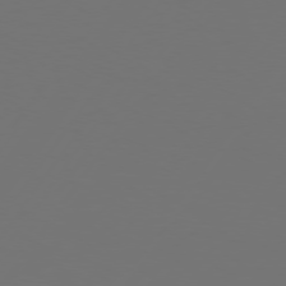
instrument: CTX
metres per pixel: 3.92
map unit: Hpe
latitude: 74.9325
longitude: -130.4412
